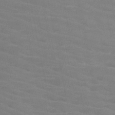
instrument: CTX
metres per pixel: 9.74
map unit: HNb
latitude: -46.7841
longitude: -47.2915
